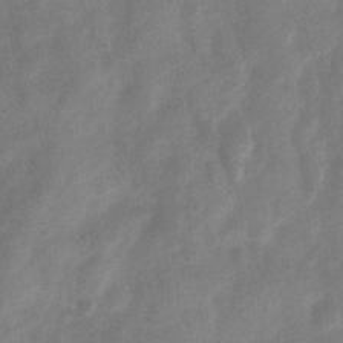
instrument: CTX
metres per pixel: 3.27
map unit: Nhu
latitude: 7.2537
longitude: -23.1970
